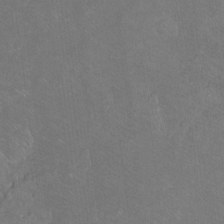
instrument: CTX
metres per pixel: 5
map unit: Ht
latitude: -7.8233
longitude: -36.8191
